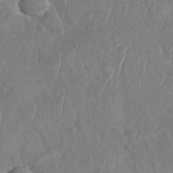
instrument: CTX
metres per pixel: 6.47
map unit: Nhu
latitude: -30.1039
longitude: -60.5734
